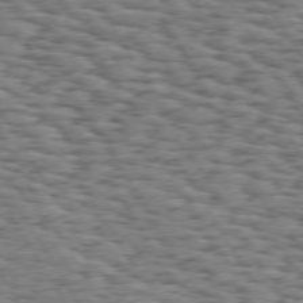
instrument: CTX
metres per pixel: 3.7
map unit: Hpe
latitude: 73.2726
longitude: -142.7057
